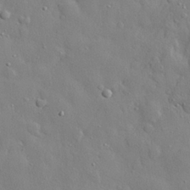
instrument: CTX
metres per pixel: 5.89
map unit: eHh
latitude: 28.5734
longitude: -78.3090
